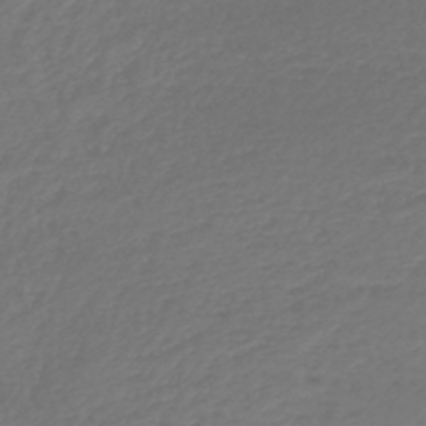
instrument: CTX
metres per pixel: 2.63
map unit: lHb
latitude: -42.8219
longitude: 69.7666
